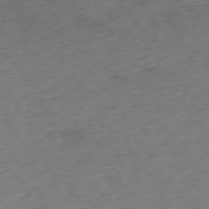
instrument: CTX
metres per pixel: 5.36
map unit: Ap
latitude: -76.0283
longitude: -65.3482
